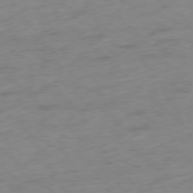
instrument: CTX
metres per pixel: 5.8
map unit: Ap
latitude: -77.8044
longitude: -79.0648
